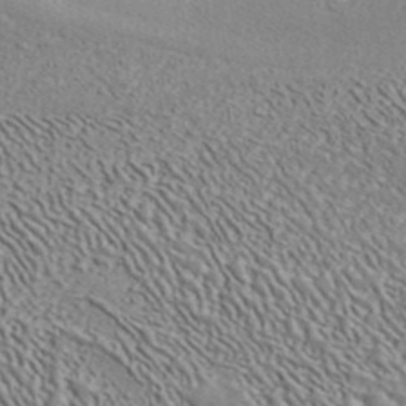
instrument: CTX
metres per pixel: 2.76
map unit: ANa
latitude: 39.1592
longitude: 30.0094
